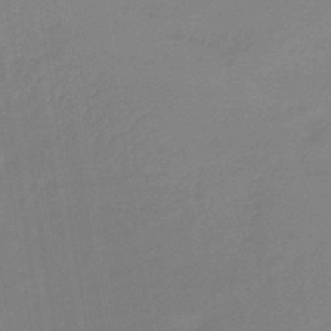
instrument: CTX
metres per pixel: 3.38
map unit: eHb
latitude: -44.6519
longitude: 86.1795
